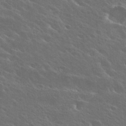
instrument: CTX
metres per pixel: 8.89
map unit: Hto
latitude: 27.9906
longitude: -41.1025
